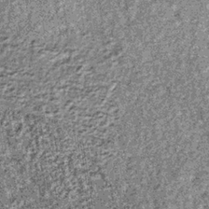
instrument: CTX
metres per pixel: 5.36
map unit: lHb
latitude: -36.1794
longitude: 67.4266
